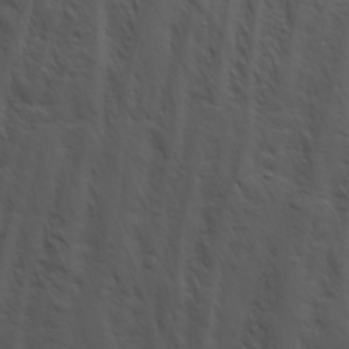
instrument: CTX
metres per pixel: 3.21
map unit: Ave
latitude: 23.1592
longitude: -131.8962
